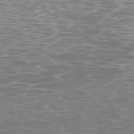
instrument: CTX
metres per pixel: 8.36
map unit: Ap
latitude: -79.9745
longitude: -71.8583
